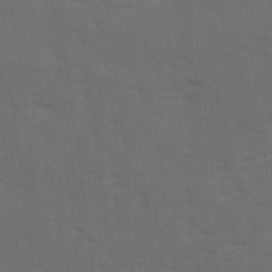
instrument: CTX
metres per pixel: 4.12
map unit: Ave
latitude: 18.5545
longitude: -130.6869
